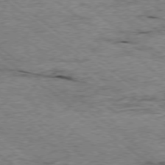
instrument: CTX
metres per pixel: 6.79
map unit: Ap
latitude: -78.6896
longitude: -86.0633
